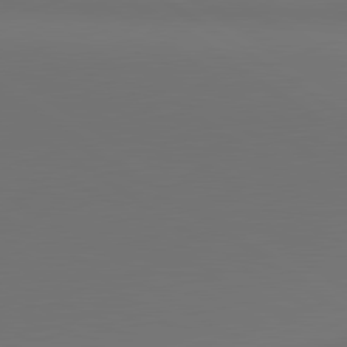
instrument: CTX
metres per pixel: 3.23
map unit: lApd
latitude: 81.1970
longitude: 153.4832
